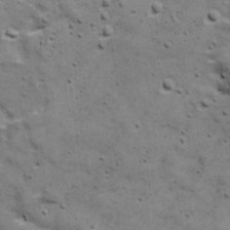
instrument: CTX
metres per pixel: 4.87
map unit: Ave
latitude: 17.2159
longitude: -133.9150
